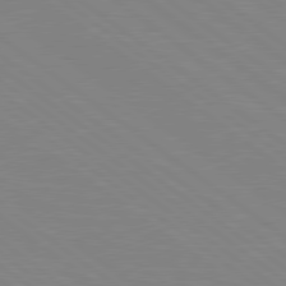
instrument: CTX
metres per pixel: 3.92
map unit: Hpe
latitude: 78.9136
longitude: -124.6868
